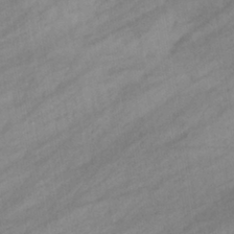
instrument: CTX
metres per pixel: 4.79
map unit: eHb
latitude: -39.0298
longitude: 81.9556
